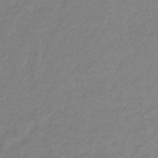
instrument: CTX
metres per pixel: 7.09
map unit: eHb
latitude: -32.2929
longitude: 66.7085
